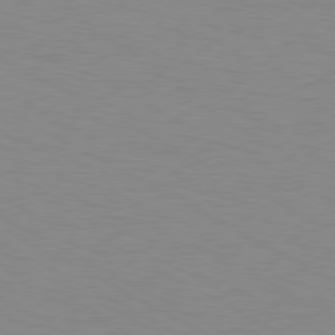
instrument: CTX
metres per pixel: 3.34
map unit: Ap
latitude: -80.6330
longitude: -51.3859
